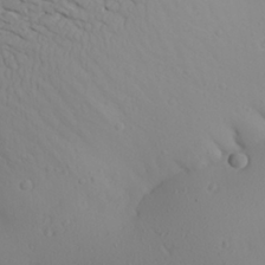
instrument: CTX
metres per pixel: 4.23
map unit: Aa
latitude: 25.9339
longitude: -144.6679
